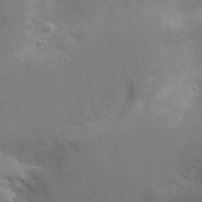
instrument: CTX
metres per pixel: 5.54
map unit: Aa
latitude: 25.9339
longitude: -130.1011
